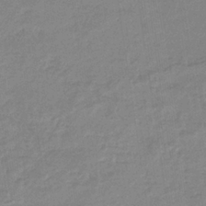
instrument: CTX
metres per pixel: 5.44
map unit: eHb
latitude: -35.8611
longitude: 76.9542
